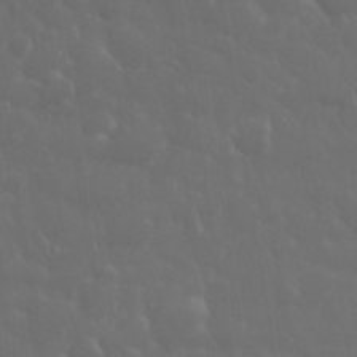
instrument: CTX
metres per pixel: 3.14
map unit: eHh
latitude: 33.3104
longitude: -60.8758
